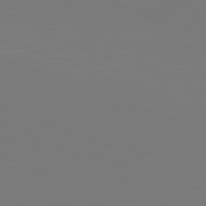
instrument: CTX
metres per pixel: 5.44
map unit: lApd
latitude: 81.9717
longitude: 145.4832
